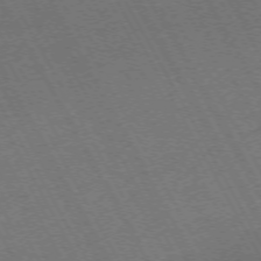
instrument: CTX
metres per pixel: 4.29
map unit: Hpe
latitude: -72.6707
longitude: 11.1620
